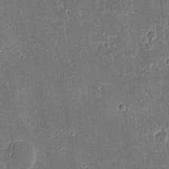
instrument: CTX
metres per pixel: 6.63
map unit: eHh
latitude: 8.8569
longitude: -73.7072
